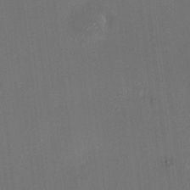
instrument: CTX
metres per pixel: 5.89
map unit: HNhu
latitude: 6.7435
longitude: 7.6722
